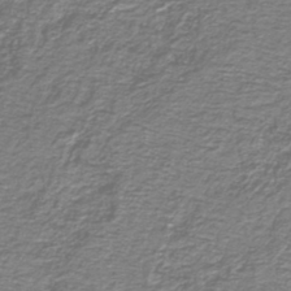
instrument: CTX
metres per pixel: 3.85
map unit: lHb
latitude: -41.1242
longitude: 55.1809
